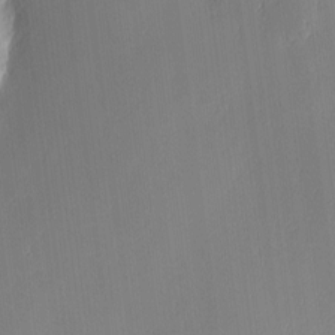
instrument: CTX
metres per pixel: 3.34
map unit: Nhu
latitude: 2.9513
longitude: -76.0255
